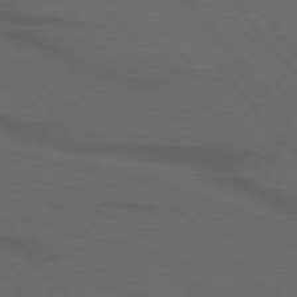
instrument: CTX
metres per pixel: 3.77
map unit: lApd
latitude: 75.8583
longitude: -83.8016
